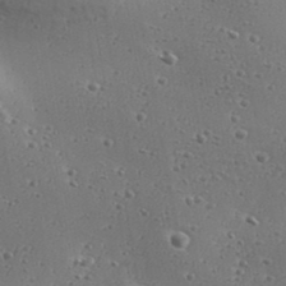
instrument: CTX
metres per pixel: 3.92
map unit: Aa
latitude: 32.7813
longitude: -134.1011
